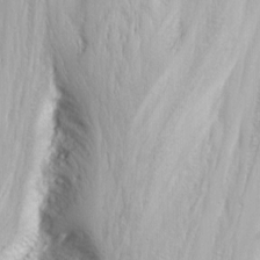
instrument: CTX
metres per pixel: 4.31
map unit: Nhu
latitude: -7.0675
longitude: -65.1025
